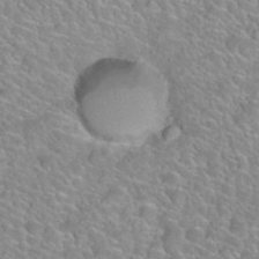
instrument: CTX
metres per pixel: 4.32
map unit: Nhu
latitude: 28.0633
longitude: -52.4412
